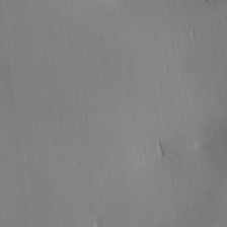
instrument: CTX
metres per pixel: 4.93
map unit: lAa
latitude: 1.8772
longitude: -116.8569
